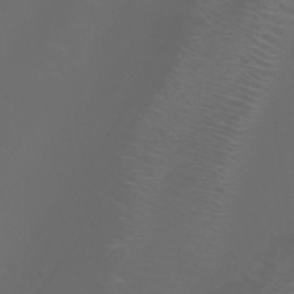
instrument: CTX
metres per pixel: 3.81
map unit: Nhu
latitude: -9.7289
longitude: -70.2333
